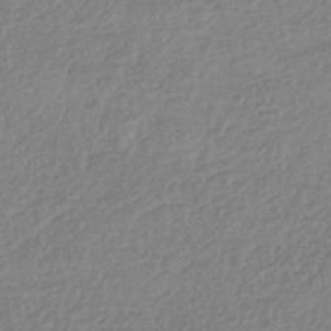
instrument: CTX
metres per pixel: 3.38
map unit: HNhu
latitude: -44.3495
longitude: 95.9556
